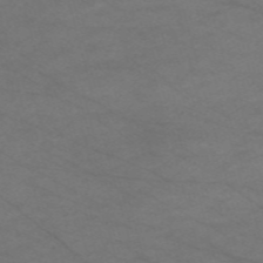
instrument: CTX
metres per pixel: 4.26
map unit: Nve
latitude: -59.4832
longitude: 61.2187
